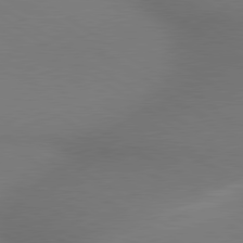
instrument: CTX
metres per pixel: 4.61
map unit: lApd
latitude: 79.5938
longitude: 178.3873
